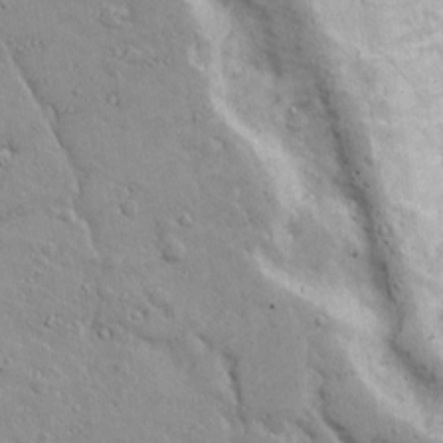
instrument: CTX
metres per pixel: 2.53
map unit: Ave
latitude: 18.5734
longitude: -132.5924
